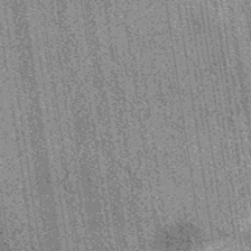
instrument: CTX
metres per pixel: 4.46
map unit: eAb
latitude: 37.8772
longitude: 107.5021
